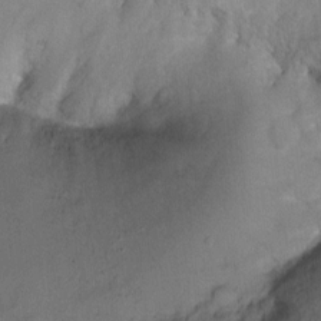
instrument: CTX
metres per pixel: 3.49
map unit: Ht
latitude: -1.8990
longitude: -32.9325
